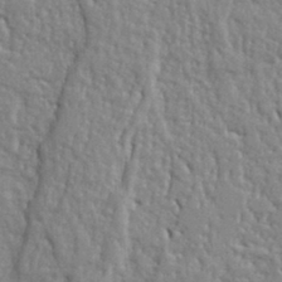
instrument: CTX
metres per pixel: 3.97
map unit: Ht
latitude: 9.2159
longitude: -76.8569
